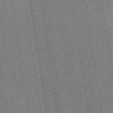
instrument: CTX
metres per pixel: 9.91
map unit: eHb
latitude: -30.4629
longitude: 70.3873
